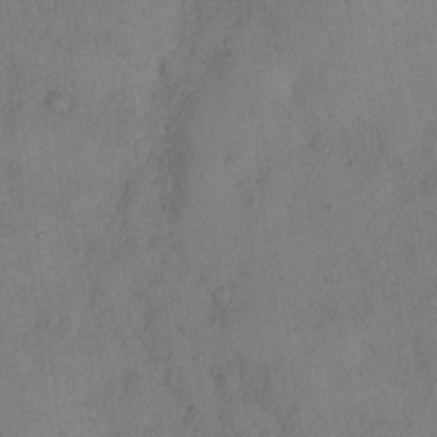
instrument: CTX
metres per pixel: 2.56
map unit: Hto
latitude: 8.6113
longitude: -58.6302
